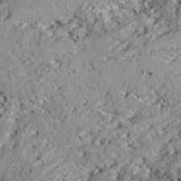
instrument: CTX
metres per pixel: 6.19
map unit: eHh
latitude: 24.2333
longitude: -80.0822
